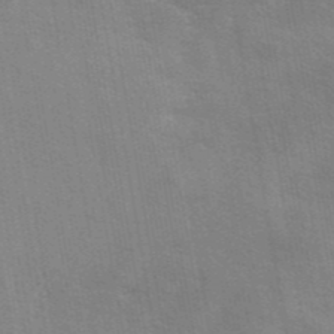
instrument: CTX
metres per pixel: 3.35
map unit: eAb
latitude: 42.5546
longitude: 107.7289
